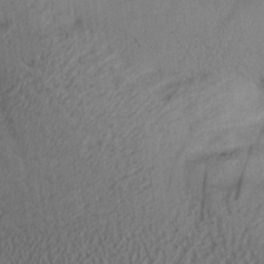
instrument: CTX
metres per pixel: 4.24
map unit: Aa
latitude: 26.8758
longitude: -134.2333
